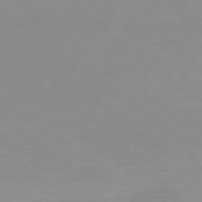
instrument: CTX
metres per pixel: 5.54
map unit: Ap
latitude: -79.4265
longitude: -55.9339
